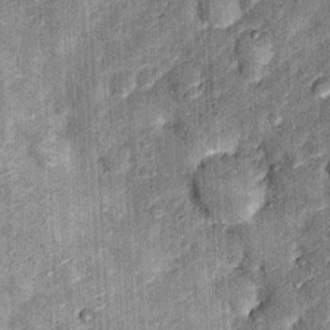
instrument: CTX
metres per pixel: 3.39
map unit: Nhu
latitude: 5.3482
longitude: -23.7827
